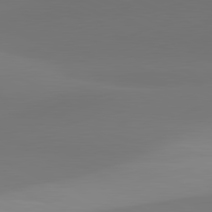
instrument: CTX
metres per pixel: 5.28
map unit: lApd
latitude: 81.5560
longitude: 128.0472
